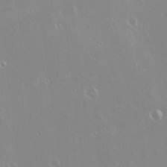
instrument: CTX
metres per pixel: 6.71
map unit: Hto
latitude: 18.4601
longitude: -56.7624
